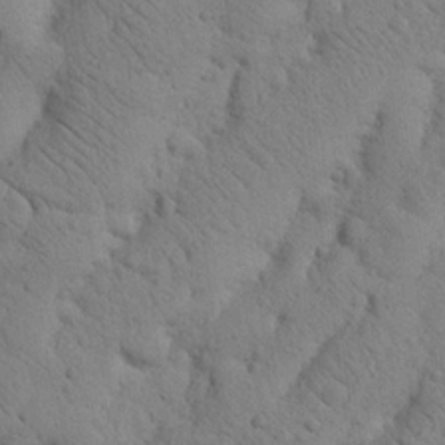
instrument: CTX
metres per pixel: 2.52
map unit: Nhu
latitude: 20.8569
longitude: -74.6113
